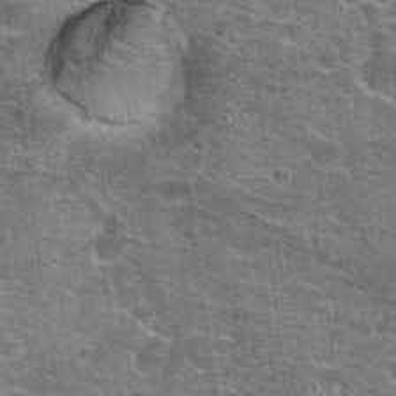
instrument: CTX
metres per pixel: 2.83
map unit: Hto
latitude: 20.9514
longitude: -43.8017
